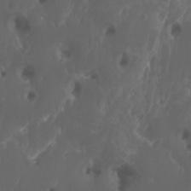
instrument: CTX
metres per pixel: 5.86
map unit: Htu
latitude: -6.5573
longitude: -76.3278
